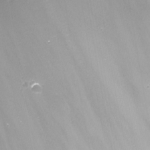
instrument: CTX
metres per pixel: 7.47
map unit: Nhu
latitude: -13.7289
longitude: -66.7246
